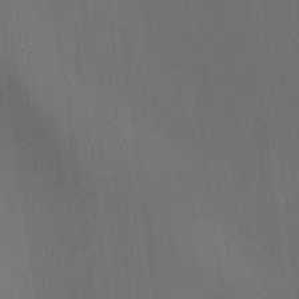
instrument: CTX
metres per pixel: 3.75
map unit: lAa
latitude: 5.1781
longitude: -112.3656
